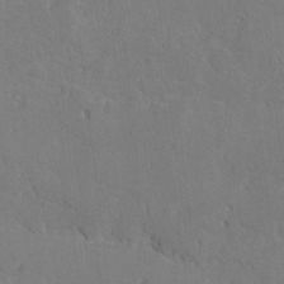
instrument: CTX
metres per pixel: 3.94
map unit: lAvf
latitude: -5.3131
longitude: -113.9339
